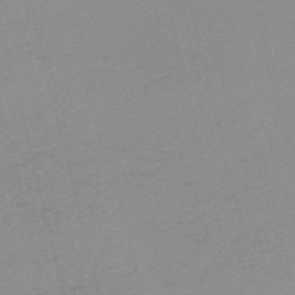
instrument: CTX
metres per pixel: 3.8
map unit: HNb
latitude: -56.3495
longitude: -43.3293
